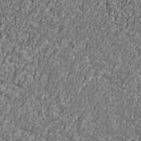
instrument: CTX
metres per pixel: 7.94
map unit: Ave
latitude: 41.0458
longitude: -111.6694
